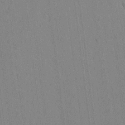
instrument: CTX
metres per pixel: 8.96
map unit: lAvf
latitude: 7.9717
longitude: 167.2943
